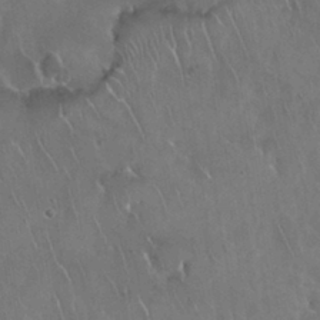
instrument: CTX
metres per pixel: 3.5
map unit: Nhu
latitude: 28.2900
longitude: -61.9906
